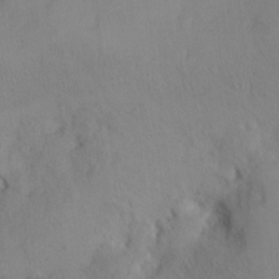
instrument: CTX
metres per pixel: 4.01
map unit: eHh
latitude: 12.0633
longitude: -61.6316
